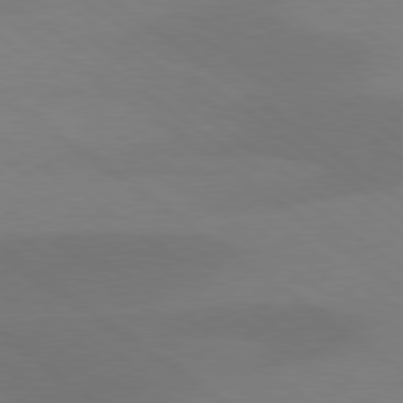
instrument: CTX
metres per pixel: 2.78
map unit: lApd
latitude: 78.8947
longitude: -51.9528
